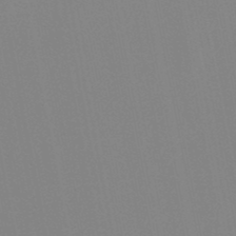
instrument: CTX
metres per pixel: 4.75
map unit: lHb
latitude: -48.3307
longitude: 70.0094
